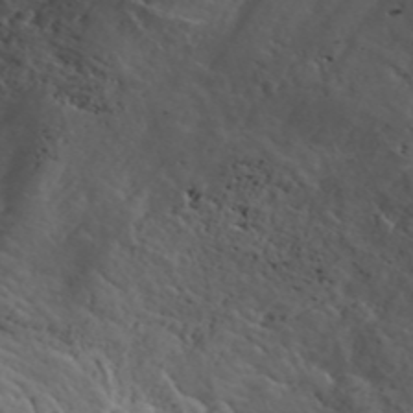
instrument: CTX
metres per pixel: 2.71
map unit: ANa
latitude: 41.1025
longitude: 34.2173
